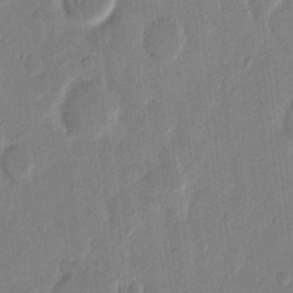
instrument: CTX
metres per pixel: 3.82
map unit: eHh
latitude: 13.0081
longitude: -68.9514
